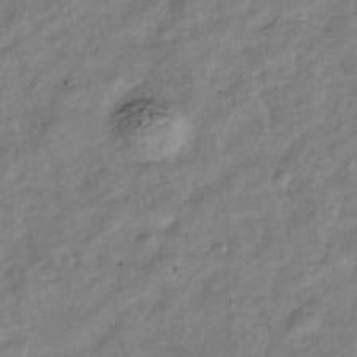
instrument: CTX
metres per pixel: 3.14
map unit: Nhu
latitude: -39.4266
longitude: -81.0269
